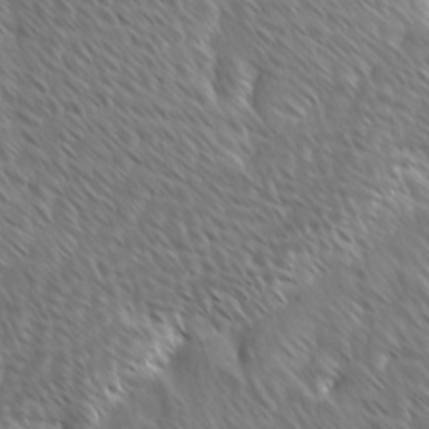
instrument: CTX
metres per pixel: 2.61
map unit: Ave
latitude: 8.8002
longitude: -106.1389
